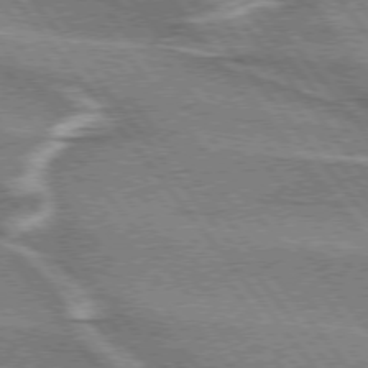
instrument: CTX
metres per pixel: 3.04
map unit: lApd
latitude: 75.1403
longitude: -66.0255
